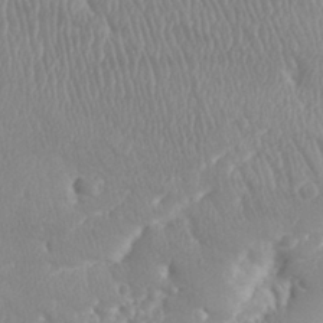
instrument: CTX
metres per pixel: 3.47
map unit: Aa
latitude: 30.9325
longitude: -141.2159
